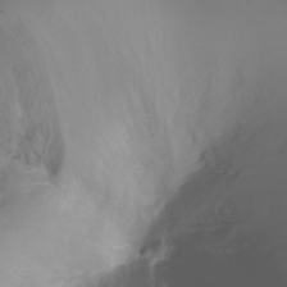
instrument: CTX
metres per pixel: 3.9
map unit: Nhu
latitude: -17.5588
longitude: -47.0081
